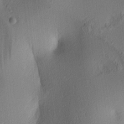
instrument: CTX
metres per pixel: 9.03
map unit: lAa
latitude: 3.9717
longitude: -115.7449
